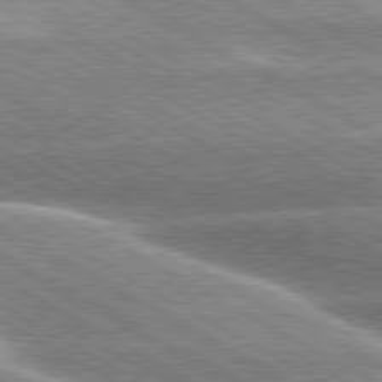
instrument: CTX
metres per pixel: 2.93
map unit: lApd
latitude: 80.0444
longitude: -121.4994
